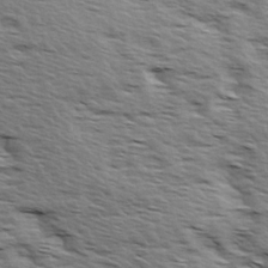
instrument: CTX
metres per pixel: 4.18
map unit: Ave
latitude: 14.7058
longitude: -103.6505
